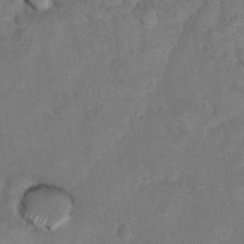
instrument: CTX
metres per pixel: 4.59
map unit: Hto
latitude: 8.8947
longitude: -35.6316
